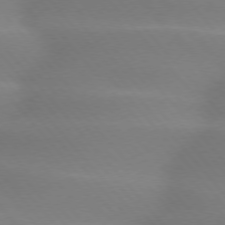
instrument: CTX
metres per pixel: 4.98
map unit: lApd
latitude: 74.2900
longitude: -60.7435
